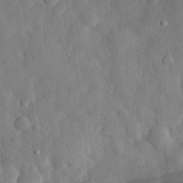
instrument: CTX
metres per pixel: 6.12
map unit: eHh
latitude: 29.5938
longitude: -76.8191
